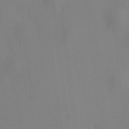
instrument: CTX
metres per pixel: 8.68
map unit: HNhu
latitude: 9.6694
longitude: 10.4251
